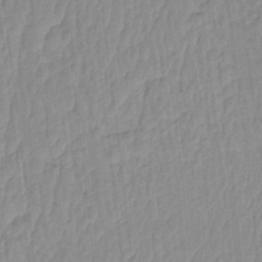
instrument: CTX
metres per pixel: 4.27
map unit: eHh
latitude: -4.1983
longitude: 15.4077
